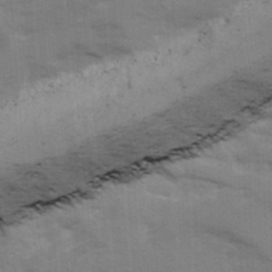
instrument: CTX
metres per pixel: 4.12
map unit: Ave
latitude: 12.8569
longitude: -102.3845
